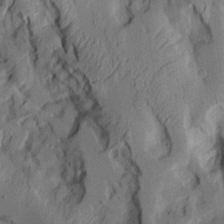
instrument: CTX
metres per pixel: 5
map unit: Aa
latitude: 8.7246
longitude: -127.2726
